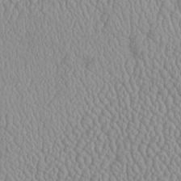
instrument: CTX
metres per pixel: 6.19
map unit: Htu
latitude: -6.3873
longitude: 156.0094
